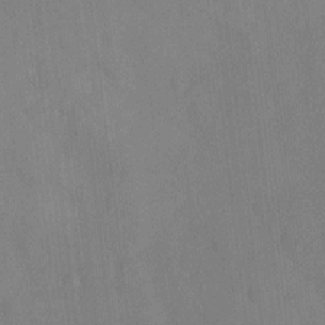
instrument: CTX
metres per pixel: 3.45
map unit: Nhu
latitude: -13.0675
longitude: -24.0633
